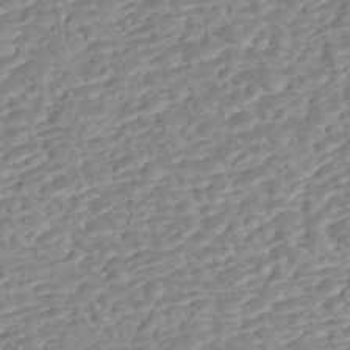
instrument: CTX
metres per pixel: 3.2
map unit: Nhe
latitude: -47.4643
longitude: -172.0633
